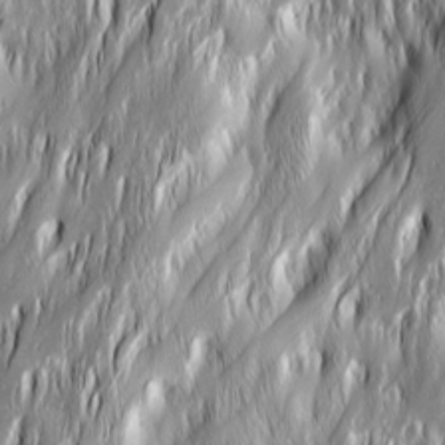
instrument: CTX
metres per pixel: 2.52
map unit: Ave
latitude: 15.0270
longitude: -135.2348
